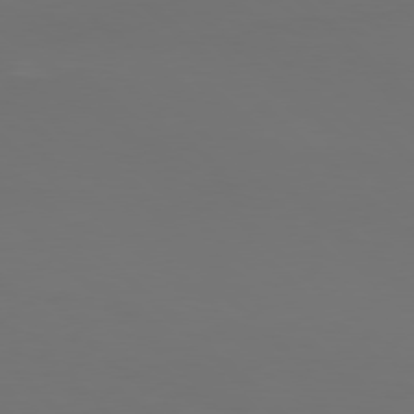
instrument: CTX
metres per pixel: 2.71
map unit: Hpe
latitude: 77.6882
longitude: -171.6316
